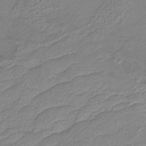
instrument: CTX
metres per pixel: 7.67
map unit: lHb
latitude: -40.5007
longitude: 51.8611
